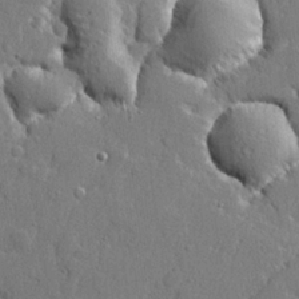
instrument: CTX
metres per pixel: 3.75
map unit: lHvf
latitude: 23.1403
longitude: 143.0108
